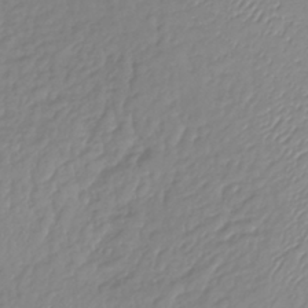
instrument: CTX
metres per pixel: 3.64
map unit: lHb
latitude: -37.1431
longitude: 69.7855
